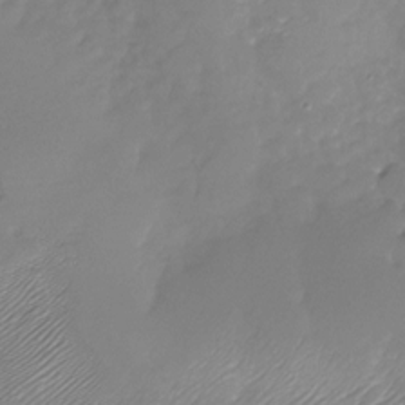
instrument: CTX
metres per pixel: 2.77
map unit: Nhu
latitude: -28.0283
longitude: -60.2711
